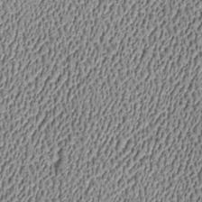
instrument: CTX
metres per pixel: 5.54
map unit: Htu
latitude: -7.0297
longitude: 156.5763
